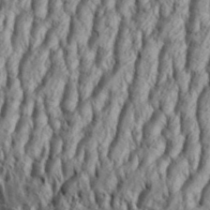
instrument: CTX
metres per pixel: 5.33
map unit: Aa
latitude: 33.4237
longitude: -136.7247
